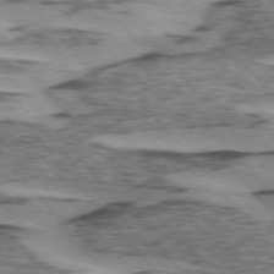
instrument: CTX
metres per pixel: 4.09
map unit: lApd
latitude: 74.9514
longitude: -77.6127
